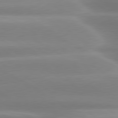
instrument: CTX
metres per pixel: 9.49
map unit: lApd
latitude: 80.3845
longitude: -137.8773
